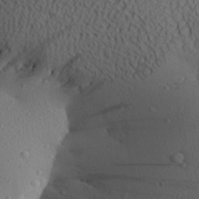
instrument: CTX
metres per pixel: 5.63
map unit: Aa
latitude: 24.3845
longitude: -145.0458
